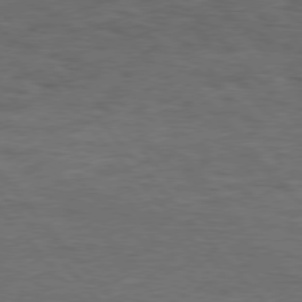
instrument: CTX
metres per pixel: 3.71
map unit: Hpe
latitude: 76.3845
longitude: -157.5182
